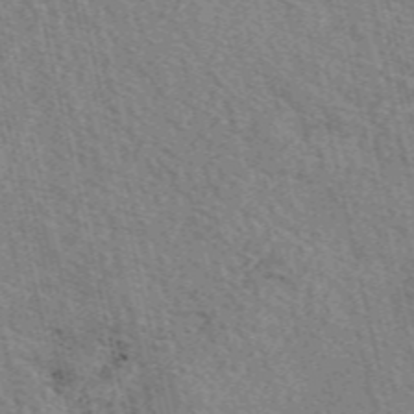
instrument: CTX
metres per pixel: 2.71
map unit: eAb
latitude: 50.1955
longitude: 113.8045
